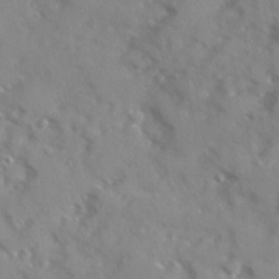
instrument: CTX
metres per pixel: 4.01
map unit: Ave
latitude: 12.9136
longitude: -101.6694
